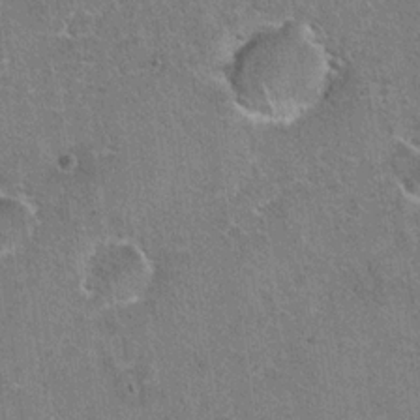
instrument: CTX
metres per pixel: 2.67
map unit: Hto
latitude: 19.9150
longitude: -48.9892
